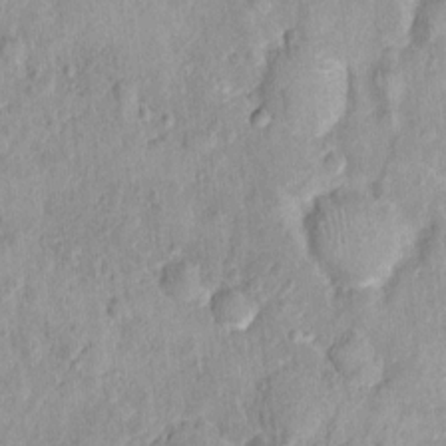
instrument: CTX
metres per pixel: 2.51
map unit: Nhu
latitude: 1.9717
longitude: -14.4790
